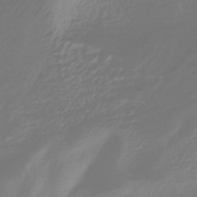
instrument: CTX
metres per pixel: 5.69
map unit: HNhu
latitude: -40.2550
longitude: 100.5762
